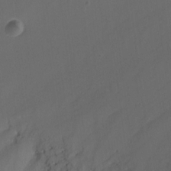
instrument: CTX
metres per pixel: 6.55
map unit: Nhu
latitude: -16.9542
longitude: -47.9528
